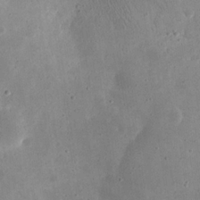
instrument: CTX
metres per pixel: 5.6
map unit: eHh
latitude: 21.6316
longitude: -67.6127
